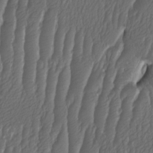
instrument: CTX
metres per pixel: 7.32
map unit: HNhu
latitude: -1.2187
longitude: 14.1228
